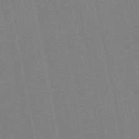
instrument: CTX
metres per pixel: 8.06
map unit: ANa
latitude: 51.5371
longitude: -70.6868
